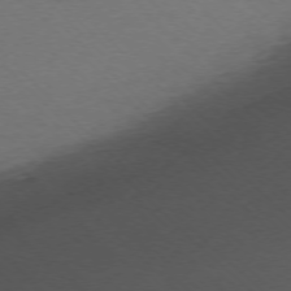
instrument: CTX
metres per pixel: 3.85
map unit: Ap
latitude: -75.6155
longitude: -78.1956
